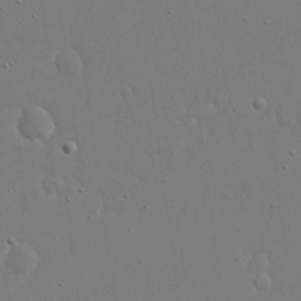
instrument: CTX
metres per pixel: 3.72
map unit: eHh
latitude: 17.3104
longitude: -71.3293
